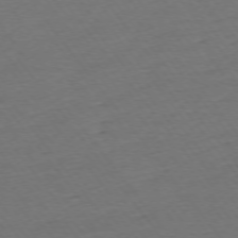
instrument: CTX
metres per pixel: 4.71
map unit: Ap
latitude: -75.2565
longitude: -83.3292
